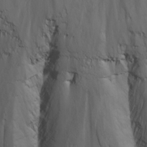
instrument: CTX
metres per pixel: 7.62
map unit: Nhu
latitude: -8.5007
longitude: -66.8191
